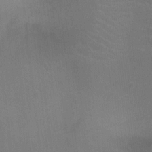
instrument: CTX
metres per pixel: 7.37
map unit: Ht
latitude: -4.1039
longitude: -17.4049
